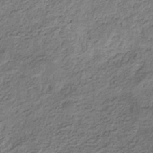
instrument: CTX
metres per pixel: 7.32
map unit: eHb
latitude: -30.3495
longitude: 69.5210
